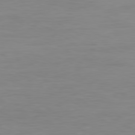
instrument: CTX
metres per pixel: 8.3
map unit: Ap
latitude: -79.5588
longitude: -77.9528
